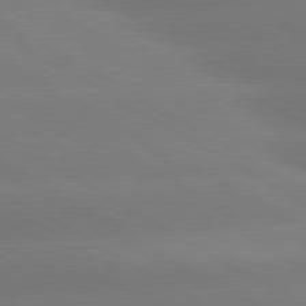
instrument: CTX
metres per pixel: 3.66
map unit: lApd
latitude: 80.4790
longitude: -146.3846
